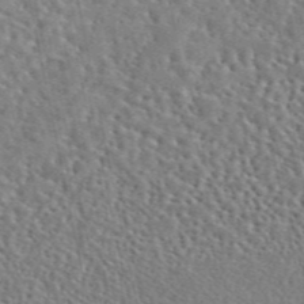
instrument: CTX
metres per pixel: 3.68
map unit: eAb
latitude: 45.1781
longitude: 111.2376
